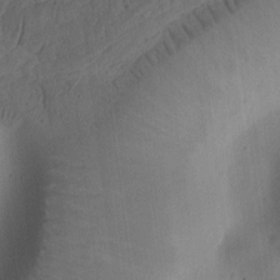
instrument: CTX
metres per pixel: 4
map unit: Ht
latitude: 10.8758
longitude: -74.4412
